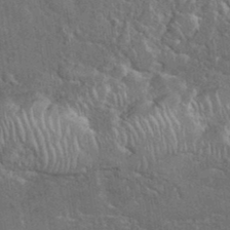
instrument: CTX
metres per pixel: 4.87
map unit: eHh
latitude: 36.9892
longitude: -61.4993
